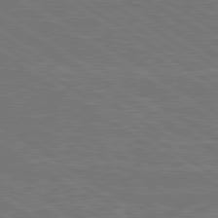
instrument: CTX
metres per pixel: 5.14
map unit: lApd
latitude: 79.9528
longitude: 165.6344
